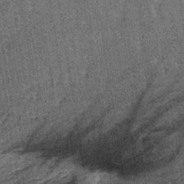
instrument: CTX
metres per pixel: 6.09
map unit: lHb
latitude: -39.0297
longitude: 64.2929
